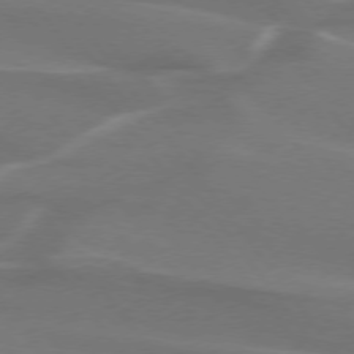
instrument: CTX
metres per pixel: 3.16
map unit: lApd
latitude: 74.5546
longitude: -62.7247
